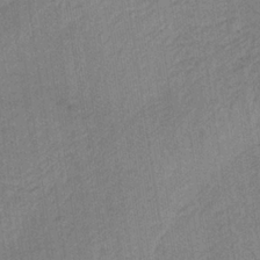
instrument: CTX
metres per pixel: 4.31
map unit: HNb
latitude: -33.8234
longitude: 62.6329
